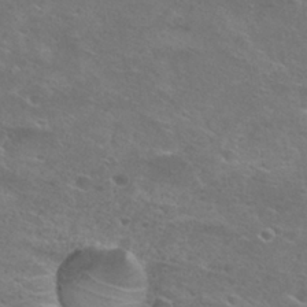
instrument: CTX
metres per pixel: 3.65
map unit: Hto
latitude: 28.1767
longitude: -47.3671
